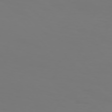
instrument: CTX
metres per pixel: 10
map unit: Hpe
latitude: 76.3089
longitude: -133.1214
